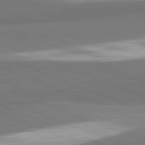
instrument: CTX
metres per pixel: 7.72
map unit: lApd
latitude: 82.2144
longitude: 160.6141
